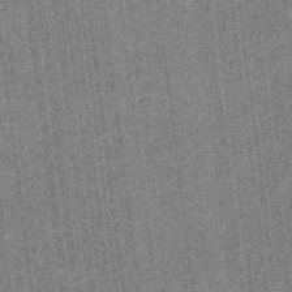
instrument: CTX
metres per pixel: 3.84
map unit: eHb
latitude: -32.3496
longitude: 74.0661
